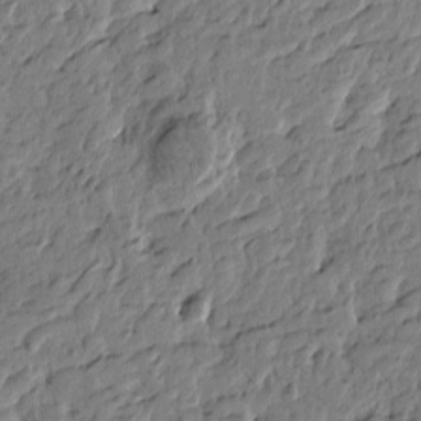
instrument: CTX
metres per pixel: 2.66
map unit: Htu
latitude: -4.7085
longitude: 179.4832
